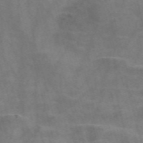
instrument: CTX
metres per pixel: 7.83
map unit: Nve
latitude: -58.4440
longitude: 64.0472
